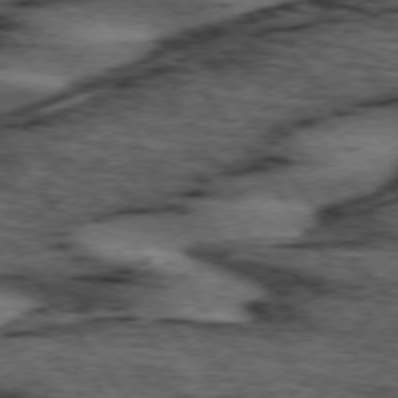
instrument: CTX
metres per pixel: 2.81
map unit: lApd
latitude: 74.1389
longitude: -73.7261
